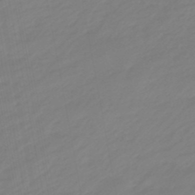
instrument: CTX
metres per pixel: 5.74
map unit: eHb
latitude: -48.2173
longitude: 84.5195
